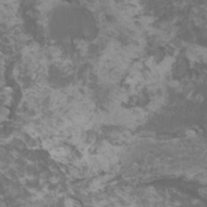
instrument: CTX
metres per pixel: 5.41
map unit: HNhu
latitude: 1.5749
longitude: 1.2565
